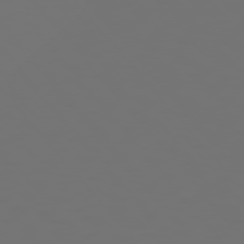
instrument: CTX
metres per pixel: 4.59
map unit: Hpe
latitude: 75.1403
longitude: -124.7624
